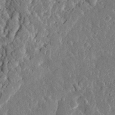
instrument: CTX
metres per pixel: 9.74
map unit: eHh
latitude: 31.2726
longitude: -80.2900
